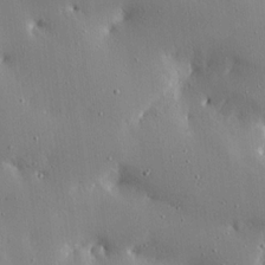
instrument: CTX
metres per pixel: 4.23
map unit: Ave
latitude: 16.7624
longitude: -139.1781
